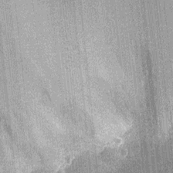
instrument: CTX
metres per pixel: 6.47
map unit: Nhu
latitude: -13.7667
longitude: -23.9528
